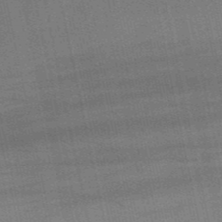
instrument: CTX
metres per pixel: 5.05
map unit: lHb
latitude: -50.8975
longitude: 79.8233
